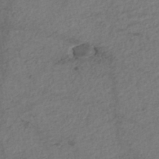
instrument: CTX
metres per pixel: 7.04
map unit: Nhe
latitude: -46.6140
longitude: -173.2348
